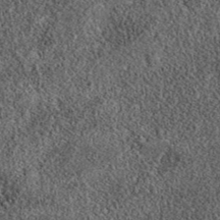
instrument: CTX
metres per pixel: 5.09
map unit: eAb
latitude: 39.5749
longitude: 106.5763
